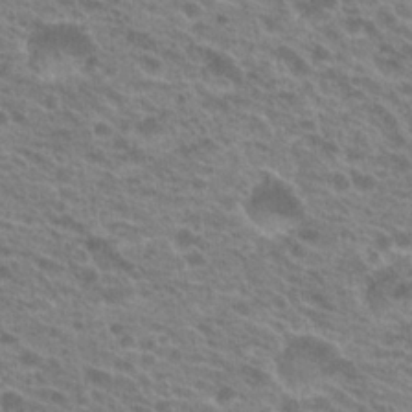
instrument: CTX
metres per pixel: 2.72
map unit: Hto
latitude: 21.8017
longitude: -38.1767
